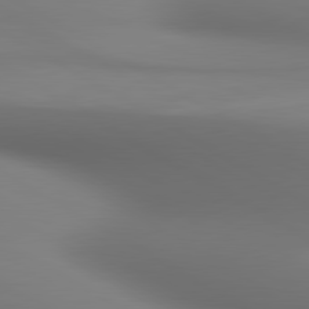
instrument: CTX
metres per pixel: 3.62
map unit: lApd
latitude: 80.6490
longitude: 137.5021
